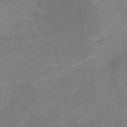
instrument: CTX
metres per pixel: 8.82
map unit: HNb
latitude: -48.7086
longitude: -39.0458
